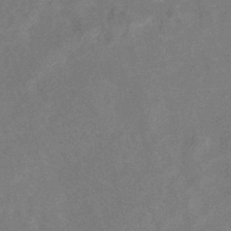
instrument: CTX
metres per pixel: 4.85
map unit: eHb
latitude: -38.2929
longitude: 77.2187
